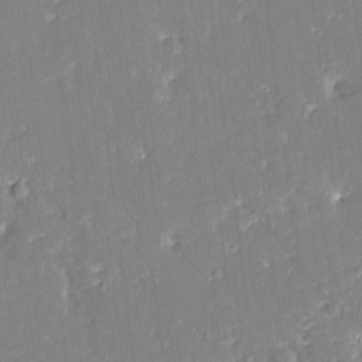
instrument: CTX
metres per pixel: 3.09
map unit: Htu
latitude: -2.1605
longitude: 174.8219
